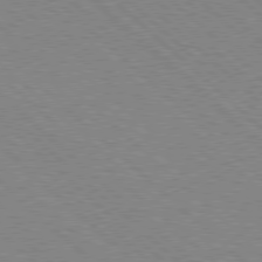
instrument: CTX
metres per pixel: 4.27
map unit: Hpe
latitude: 77.7449
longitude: -172.2144
